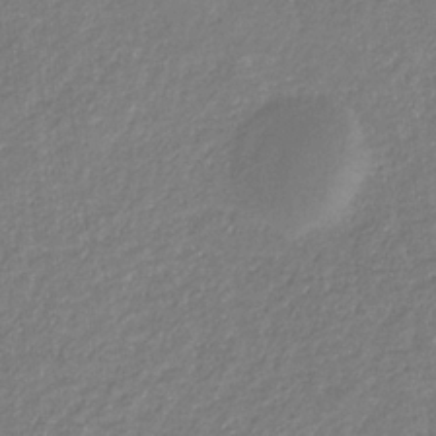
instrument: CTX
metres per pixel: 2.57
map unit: eHb
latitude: -31.2376
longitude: 67.0675
